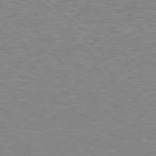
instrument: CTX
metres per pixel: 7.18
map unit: Hpe
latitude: 78.2523
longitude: -148.2900
